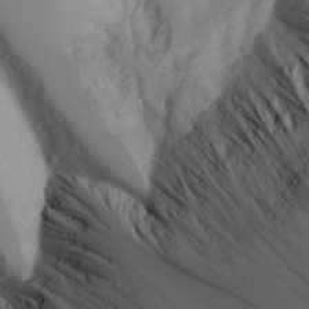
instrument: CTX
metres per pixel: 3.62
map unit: Aa
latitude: 25.9906
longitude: -132.4223
